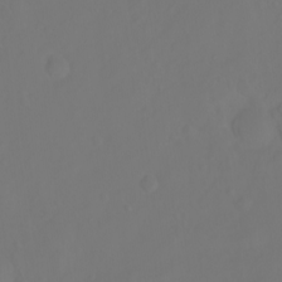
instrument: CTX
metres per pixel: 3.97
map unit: Ht
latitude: -2.8785
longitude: -60.9324
